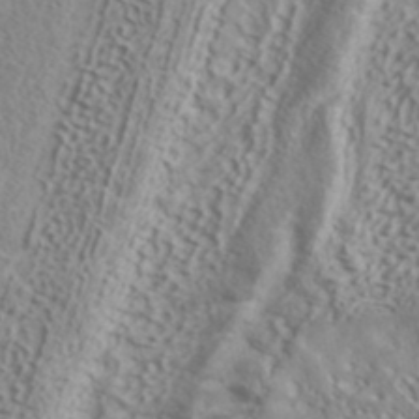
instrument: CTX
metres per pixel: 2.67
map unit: ANa
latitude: 40.6301
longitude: 53.6155
